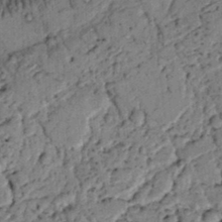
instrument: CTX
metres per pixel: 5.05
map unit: lAvf
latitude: 5.6127
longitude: 160.0850
